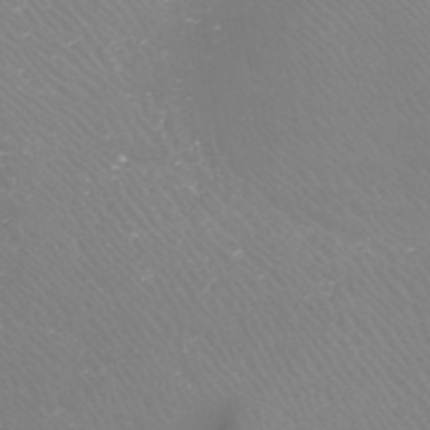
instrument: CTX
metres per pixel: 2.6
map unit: HNhu
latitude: -47.2943
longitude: 30.0850
